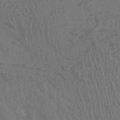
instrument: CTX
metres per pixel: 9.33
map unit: HNhu
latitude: -43.4265
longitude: 102.1606
